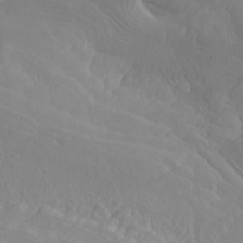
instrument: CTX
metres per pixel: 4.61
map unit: Htu
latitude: -8.0661
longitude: -66.9324
